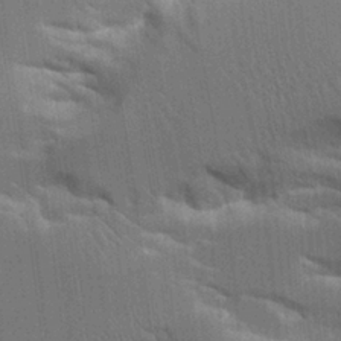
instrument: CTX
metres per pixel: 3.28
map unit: Aa
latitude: 10.7624
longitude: -125.8961
